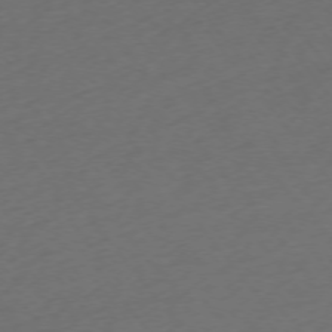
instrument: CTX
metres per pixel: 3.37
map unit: Ap
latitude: -74.8597
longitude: -72.0255
